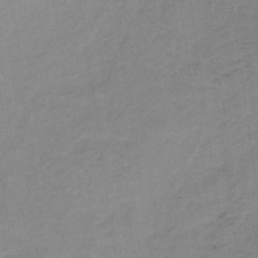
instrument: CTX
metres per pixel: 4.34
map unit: HNb
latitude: -31.6911
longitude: 62.2361
